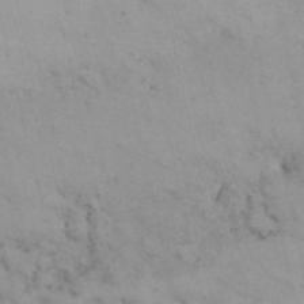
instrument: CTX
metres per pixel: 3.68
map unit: Nhu
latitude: 26.1578
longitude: -69.8017
